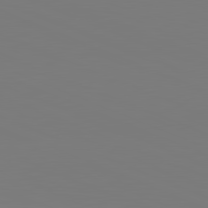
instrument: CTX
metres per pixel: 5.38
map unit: lApd
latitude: 81.8772
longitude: 147.0297
